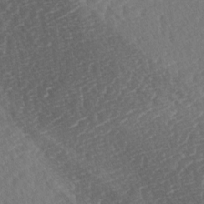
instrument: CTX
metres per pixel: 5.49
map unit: lAa
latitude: -3.1053
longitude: -127.5749
